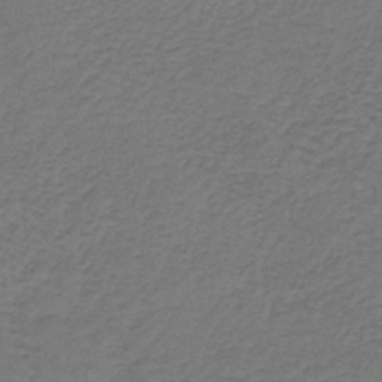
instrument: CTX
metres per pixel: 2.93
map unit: lHb
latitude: -42.8974
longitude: 62.0661
